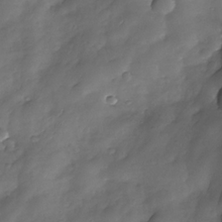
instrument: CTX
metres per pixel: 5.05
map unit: Nhe
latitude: -34.2739
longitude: -144.1200
